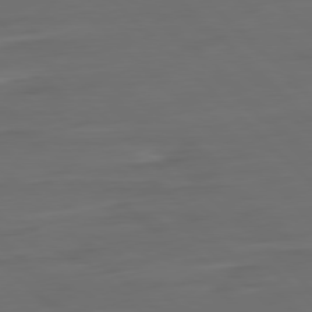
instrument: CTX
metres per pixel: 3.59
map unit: Ap
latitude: -79.8989
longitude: -55.3859
